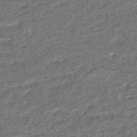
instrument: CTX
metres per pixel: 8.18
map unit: HNhu
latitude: -46.0283
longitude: 102.8597
